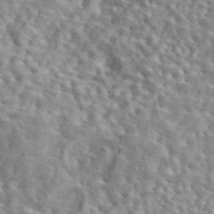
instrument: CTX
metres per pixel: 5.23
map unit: eAb
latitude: 44.6679
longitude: 113.6155
